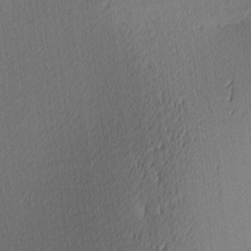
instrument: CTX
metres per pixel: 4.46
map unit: Ave
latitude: 3.6127
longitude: -114.1010
